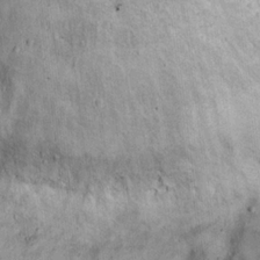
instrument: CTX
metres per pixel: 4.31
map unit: eHh
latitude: 20.2901
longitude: -60.7246
